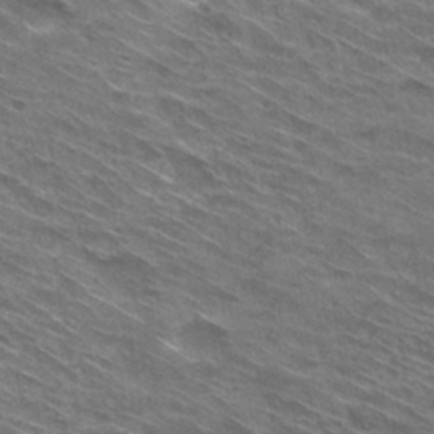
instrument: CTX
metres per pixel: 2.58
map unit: Hto
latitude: 30.2523
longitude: -44.7624
